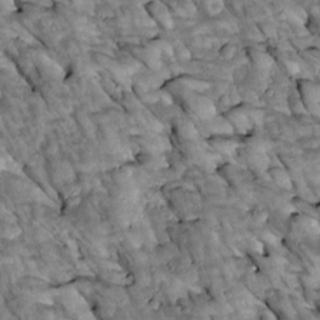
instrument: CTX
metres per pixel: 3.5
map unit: Htu
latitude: 1.6127
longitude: 143.9367
